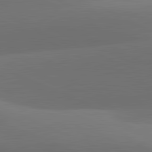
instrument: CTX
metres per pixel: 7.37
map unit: lApd
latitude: 81.8205
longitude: 130.5574
